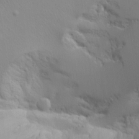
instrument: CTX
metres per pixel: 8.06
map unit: lAvf
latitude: 16.2523
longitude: -126.5546
